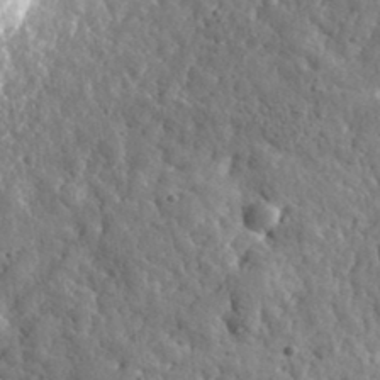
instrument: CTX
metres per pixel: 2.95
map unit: eHh
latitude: 35.7260
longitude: -80.2522
